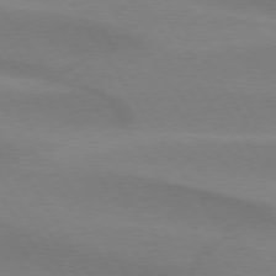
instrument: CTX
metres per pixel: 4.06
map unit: lApd
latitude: 74.6679
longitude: -66.2333
